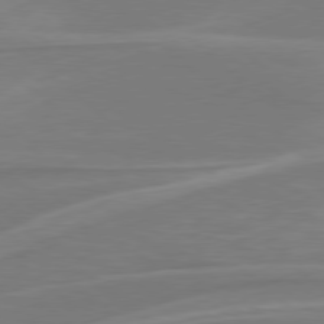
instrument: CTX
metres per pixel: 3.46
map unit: Hpe
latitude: 78.1578
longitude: -125.7827
